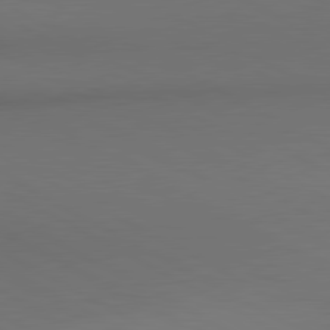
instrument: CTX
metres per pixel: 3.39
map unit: lApd
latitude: 80.7057
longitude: 140.3306
